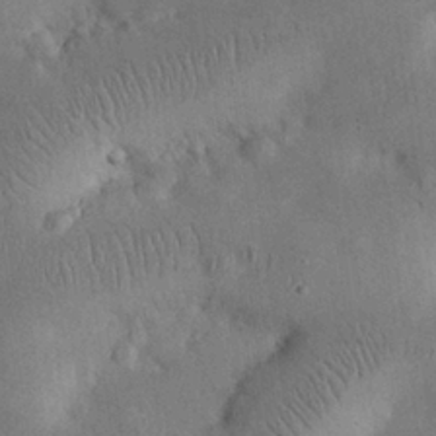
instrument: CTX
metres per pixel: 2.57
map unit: eHh
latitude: 25.5938
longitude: -68.4034
